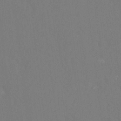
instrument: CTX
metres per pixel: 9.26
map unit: Hto
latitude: -8.2739
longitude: -47.2159
